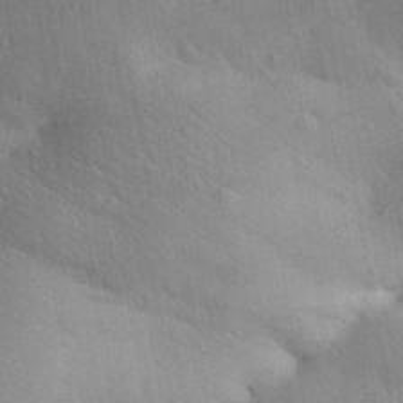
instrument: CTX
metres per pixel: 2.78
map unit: Aa
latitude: 31.7072
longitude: -145.6883
